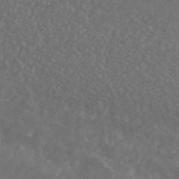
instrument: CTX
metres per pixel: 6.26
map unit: ANa
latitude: 43.9528
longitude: 30.2550
